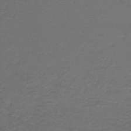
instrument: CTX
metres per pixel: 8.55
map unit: lHb
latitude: -43.9178
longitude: 56.5385
